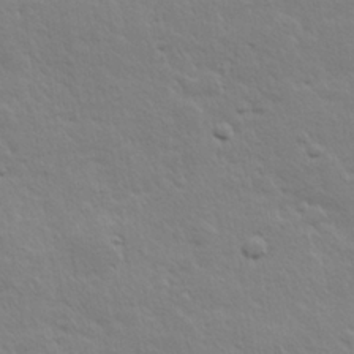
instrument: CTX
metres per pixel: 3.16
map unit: Hve
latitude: 24.0633
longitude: 144.6896
